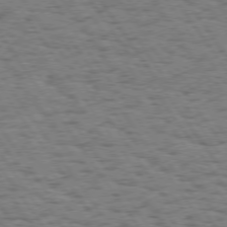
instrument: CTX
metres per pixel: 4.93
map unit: Hpe
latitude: 74.1200
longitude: -134.4790
